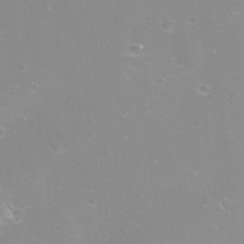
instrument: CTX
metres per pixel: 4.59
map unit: eHh
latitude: -12.0094
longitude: -61.0269
